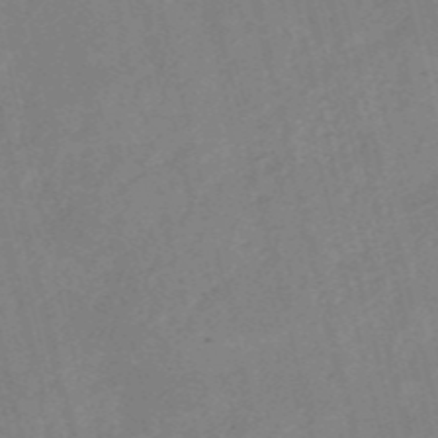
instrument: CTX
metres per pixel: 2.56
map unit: HNb
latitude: -53.8989
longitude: -37.0459
